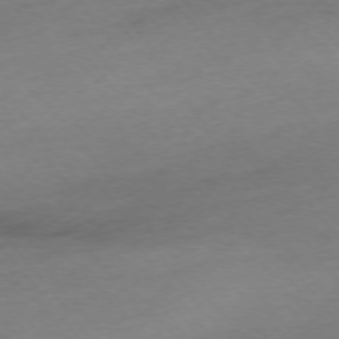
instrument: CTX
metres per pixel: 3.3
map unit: Ap
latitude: -75.3699
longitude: -72.3279
